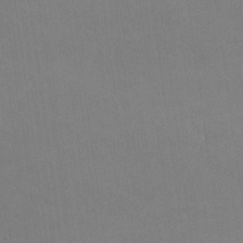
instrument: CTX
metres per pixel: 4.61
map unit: lHvf
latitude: -11.3321
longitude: -102.0822
